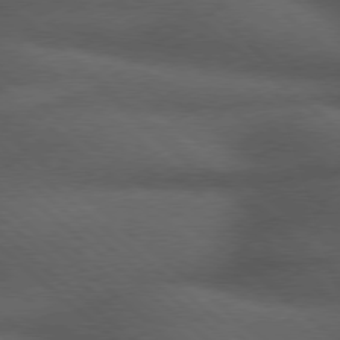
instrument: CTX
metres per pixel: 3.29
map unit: Hpe
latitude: 77.4804
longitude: -150.8191
